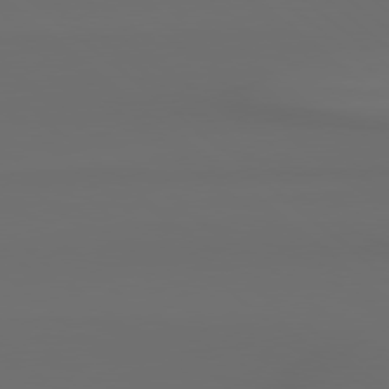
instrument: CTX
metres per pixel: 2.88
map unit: Hpe
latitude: 78.4979
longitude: -133.3671
